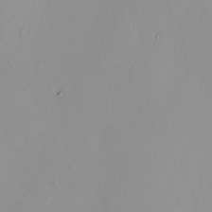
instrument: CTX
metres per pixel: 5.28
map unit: HNhu
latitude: 7.8016
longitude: 10.8975
